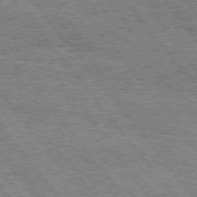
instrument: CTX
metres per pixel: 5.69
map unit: Hpe
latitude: 75.8394
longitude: -149.6127
